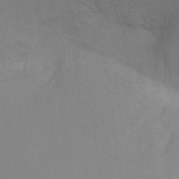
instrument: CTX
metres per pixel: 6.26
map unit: Ht
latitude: -8.1795
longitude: -30.8947
